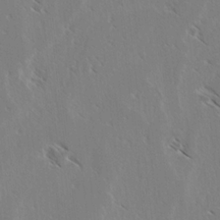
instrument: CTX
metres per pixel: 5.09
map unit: lAvf
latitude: -4.0661
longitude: -114.1577
